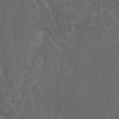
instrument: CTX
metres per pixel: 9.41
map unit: Nhu
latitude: 7.6694
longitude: -19.6127
